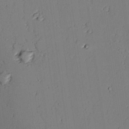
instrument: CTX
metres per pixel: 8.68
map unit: lAvf
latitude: 25.2914
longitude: -112.3089
